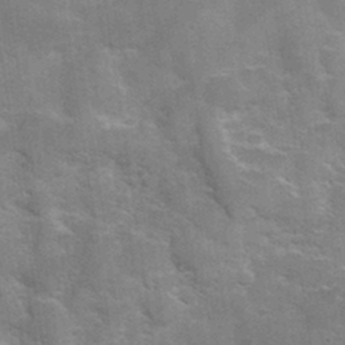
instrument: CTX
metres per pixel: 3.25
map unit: Hve
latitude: 31.6694
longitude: 151.8800
